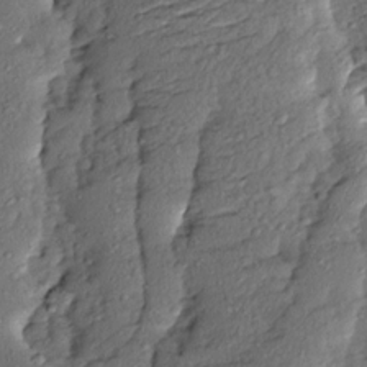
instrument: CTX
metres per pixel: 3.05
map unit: Ave
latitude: 13.6127
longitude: -134.6868
